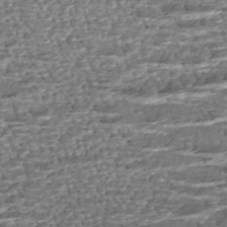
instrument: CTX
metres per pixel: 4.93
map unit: HNhu
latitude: -46.1228
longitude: 106.1039
